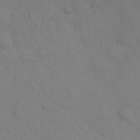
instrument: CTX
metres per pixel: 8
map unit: eHh
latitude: 30.0822
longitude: -69.7072
